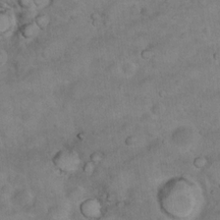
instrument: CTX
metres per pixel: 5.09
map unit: Nhu
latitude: 10.2901
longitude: -25.0458
